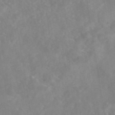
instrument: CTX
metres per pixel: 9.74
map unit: eAb
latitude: 46.2523
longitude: 126.9163
